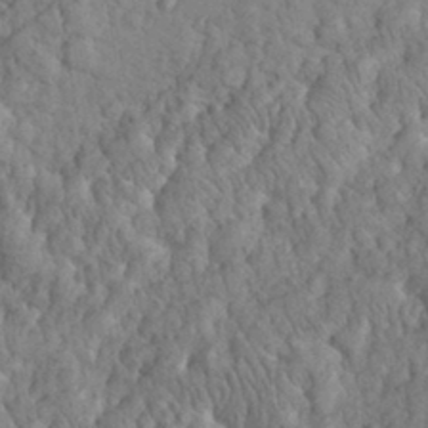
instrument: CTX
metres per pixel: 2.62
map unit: eHh
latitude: 32.4979
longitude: -66.1011
